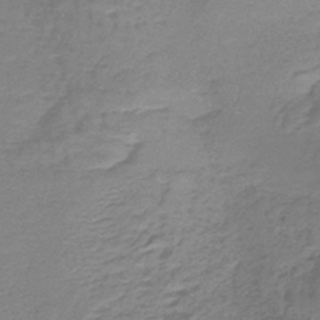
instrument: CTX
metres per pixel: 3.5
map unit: lHb
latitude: -42.3117
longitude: 59.2186
